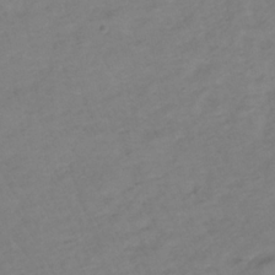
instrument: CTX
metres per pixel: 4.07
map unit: lHb
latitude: -33.6533
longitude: 72.1983
